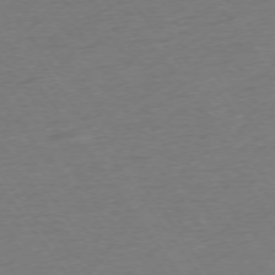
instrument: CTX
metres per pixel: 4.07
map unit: Ap
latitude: -74.8975
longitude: -89.7450
